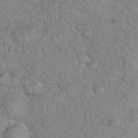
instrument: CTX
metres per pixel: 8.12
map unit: eHh
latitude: 36.4601
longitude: -64.2334
